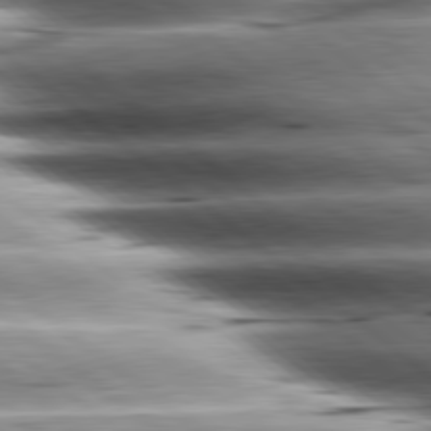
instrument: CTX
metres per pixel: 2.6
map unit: lApd
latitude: 80.4979
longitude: -143.4616
